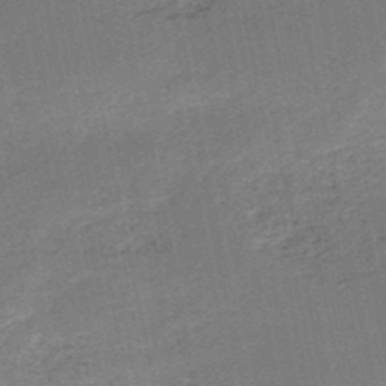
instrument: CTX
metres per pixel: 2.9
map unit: HNb
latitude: -51.1620
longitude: -40.3845
